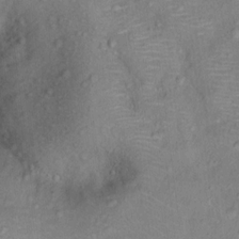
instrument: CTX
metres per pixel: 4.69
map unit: Ht
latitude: 12.1578
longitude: -39.2915
